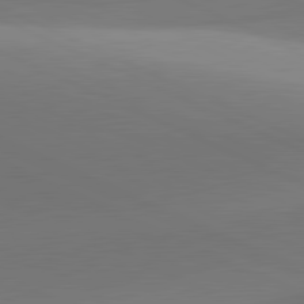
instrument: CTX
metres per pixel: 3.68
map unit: lApd
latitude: 81.5182
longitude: 143.6910
